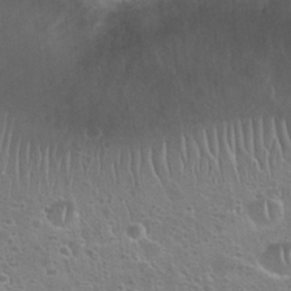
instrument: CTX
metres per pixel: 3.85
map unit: Nhu
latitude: 25.7260
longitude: -50.8758
